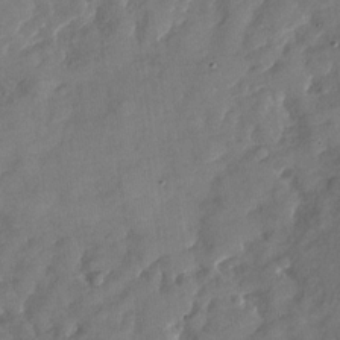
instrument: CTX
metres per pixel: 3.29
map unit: Nhu
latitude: -27.8422
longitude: -73.3482
